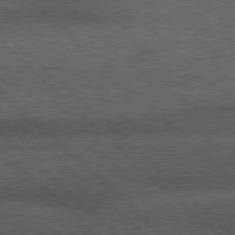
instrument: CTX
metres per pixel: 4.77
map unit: Hpe
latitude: 78.0633
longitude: -158.8758
